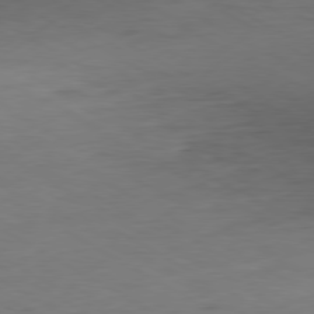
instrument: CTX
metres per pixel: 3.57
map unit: Ap
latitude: -80.3307
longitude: -102.7246
